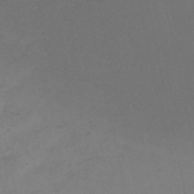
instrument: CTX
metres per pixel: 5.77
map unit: HNb
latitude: -53.5021
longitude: -42.4223
